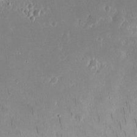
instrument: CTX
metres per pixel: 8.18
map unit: eHh
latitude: 13.8583
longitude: -72.3846
